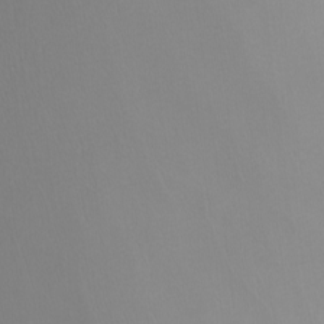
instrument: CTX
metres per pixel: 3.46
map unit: Nhu
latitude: -7.8233
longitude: -95.2348
